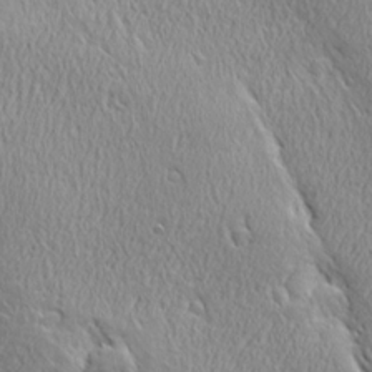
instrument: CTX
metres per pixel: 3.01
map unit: Ave
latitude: 21.7639
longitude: -136.1767
